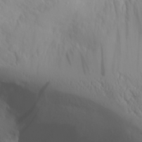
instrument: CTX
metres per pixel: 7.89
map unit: Aa
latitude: 28.6301
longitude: -133.3293
